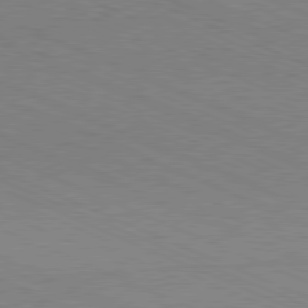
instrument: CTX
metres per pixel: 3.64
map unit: Hpe
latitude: -81.6344
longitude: 16.3307
